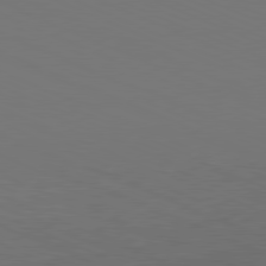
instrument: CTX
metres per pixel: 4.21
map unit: Hpe
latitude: -81.9556
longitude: 19.7100
